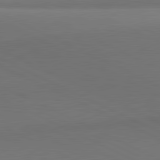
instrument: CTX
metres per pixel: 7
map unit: lApd
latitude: 81.6127
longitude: 145.8611
